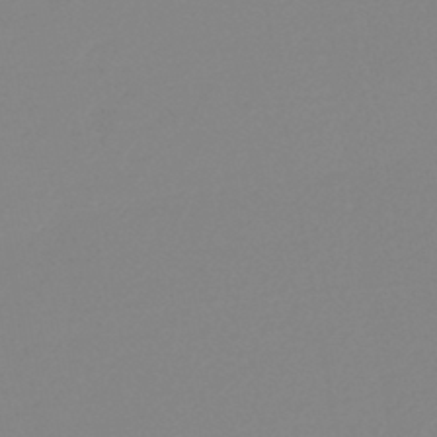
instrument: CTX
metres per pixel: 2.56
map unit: lHb
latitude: -44.4251
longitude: 75.8234
